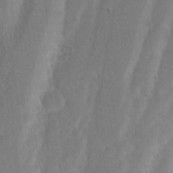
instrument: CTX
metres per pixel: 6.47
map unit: Nhu
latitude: 4.1956
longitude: -24.8002
